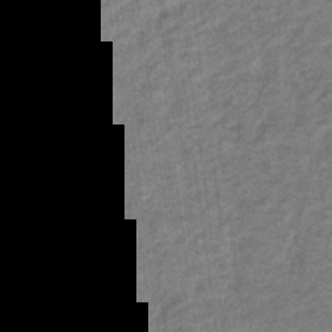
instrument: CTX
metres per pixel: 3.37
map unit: lHb
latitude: -32.1795
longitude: 64.6708
